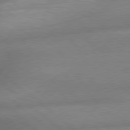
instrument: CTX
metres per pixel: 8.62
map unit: lApd
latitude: 79.4805
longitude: -166.2522
